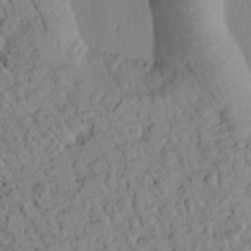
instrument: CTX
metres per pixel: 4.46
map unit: Htu
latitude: 0.8002
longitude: 177.0675
